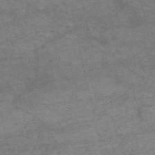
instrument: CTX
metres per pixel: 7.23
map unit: HNb
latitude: -54.5952
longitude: -44.3467
